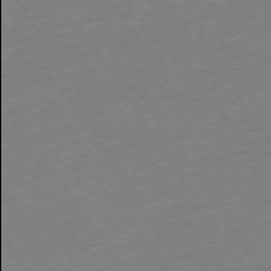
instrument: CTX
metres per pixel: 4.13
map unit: Ap
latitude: -73.7666
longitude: -85.9906
